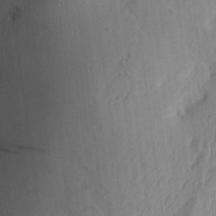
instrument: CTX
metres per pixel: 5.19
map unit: Aa
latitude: 15.4238
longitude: -146.9514
